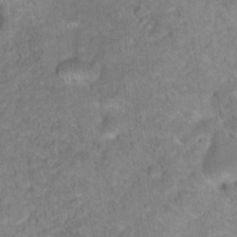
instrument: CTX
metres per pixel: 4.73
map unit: Hto
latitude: 18.5923
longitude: -39.0836
